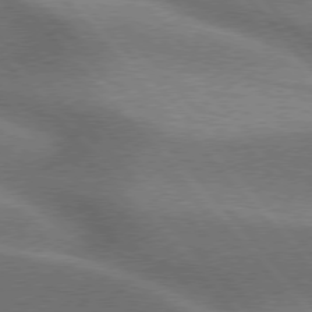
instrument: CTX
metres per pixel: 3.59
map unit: lApd
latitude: 76.3845
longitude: -62.1578
